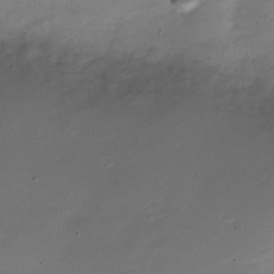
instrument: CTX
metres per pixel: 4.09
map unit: Nve
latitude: -21.7855
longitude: 105.3887
